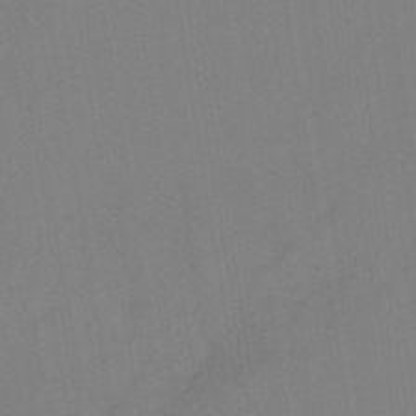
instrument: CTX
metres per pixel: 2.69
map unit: HNhu
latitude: -41.7289
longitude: 101.8422
